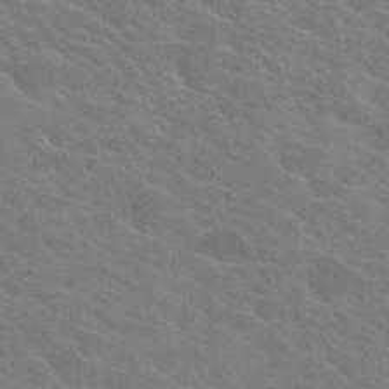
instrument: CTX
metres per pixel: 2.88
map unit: Hto
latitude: 23.9528
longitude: -36.7624
